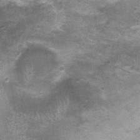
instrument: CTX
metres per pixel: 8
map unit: Nhu
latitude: 0.1200
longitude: -16.9891
